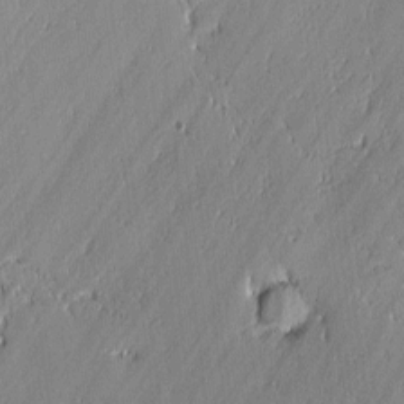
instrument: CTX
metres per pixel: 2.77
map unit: lAvf
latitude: -0.0661
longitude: -107.4426
